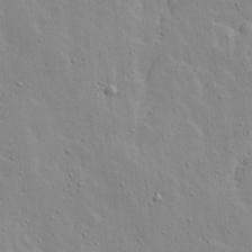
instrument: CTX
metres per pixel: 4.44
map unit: Ave
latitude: 13.3104
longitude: -133.4049
